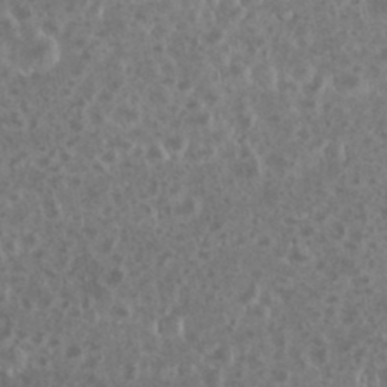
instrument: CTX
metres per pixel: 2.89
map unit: eHh
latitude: 34.4979
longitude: -62.0255
